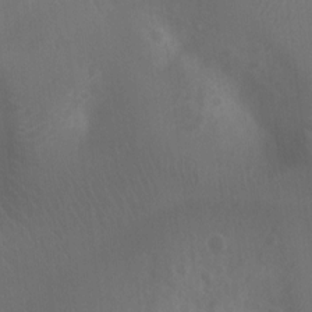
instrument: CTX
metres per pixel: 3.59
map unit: Ht
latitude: 2.6301
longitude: -25.6693
